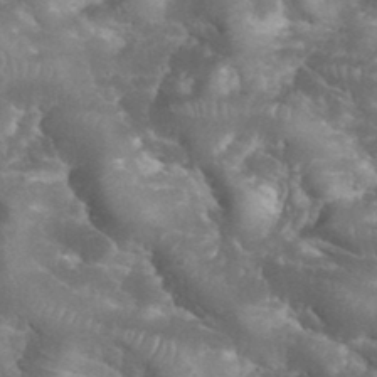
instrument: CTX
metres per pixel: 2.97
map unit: eHh
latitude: 34.2711
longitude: -64.0255
